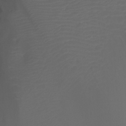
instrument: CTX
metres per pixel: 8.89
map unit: Ht
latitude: -4.2172
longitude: -61.8583
